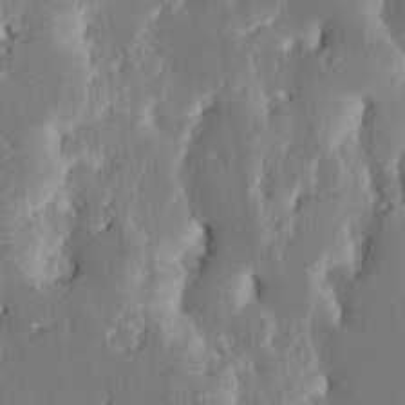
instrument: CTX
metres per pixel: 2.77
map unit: HNhu
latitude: 5.0080
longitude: -6.2522
